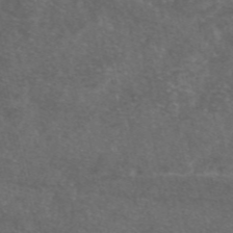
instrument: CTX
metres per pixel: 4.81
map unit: eAb
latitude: 47.8395
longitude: 112.4629
